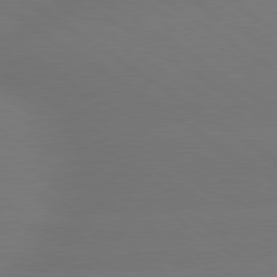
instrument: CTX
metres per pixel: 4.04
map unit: lApd
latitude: 79.6694
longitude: -151.7071
